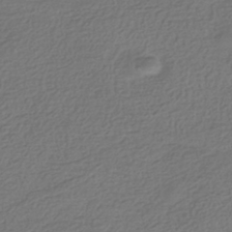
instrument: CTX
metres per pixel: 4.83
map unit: HNhu
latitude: -42.5195
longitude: 99.6155
